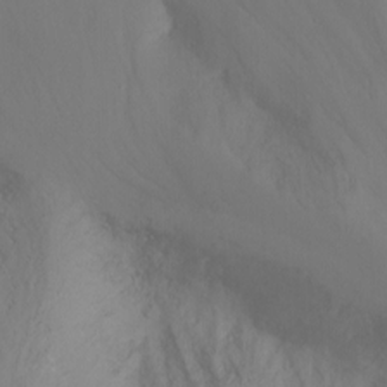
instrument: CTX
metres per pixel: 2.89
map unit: Nhu
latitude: -13.0864
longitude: -59.9339
